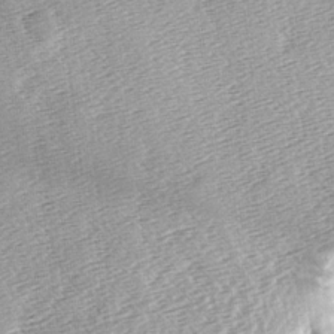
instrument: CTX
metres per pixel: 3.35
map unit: lAa
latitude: -6.4251
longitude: -124.5924
